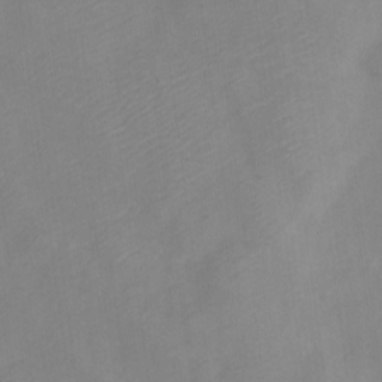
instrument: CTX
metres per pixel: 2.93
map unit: Nve
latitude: -21.8422
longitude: 106.7652
